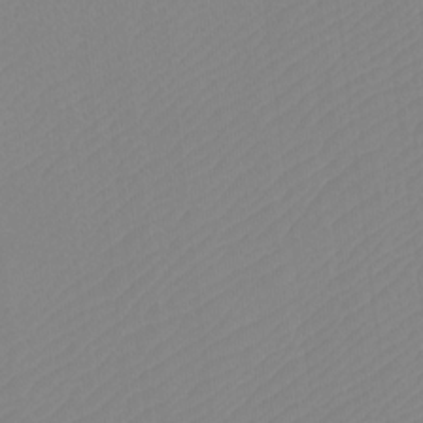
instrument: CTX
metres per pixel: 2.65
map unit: Htu
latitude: -12.1228
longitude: -70.5357
